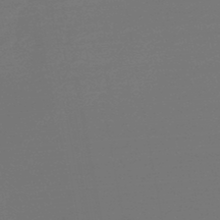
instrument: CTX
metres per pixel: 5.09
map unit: HNb
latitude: -48.8219
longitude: 59.7666
